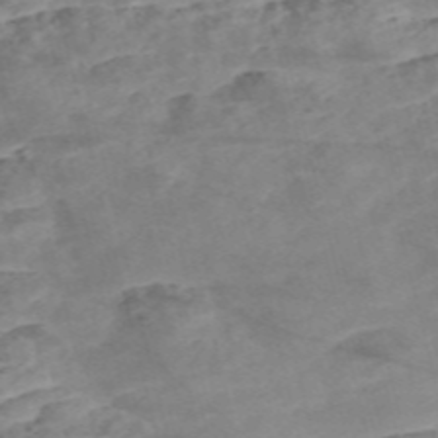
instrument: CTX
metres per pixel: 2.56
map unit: Nve
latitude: -57.2943
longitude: 50.8597
